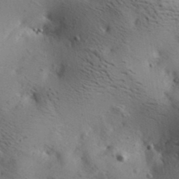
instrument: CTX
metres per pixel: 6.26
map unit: lAa
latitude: 19.5560
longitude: -140.3467
